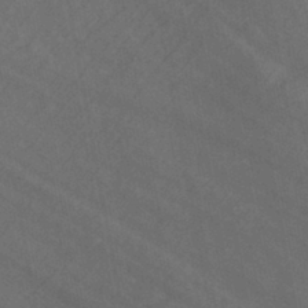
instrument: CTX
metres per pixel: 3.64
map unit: ANa
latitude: -38.4629
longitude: 94.4251
